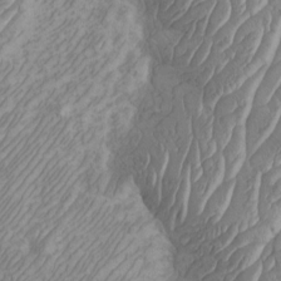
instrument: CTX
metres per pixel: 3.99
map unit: Htu
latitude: -3.8800
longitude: -73.6127
